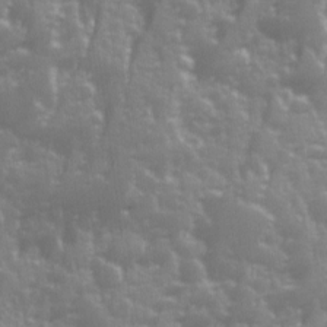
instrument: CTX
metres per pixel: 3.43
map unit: Ave
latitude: 12.7813
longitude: -103.7449
